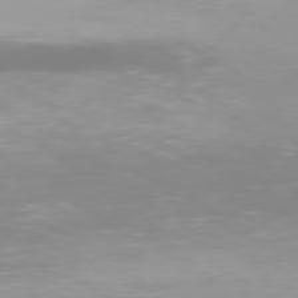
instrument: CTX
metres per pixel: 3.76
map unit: Hpe
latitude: 77.5749
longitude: -133.9906
